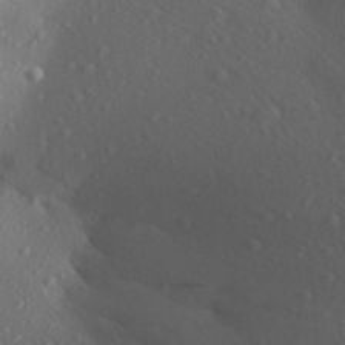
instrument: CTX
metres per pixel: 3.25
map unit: Aa
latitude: 25.9150
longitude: -147.7828
